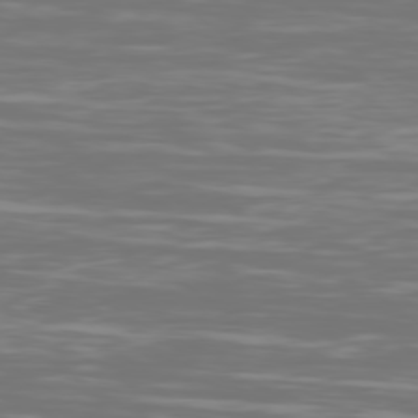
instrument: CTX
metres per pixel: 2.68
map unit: Ap
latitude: -79.3698
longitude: -103.1403
